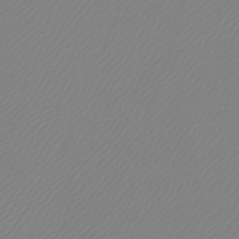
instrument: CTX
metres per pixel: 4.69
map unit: lHb
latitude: -44.9920
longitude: 75.5966
